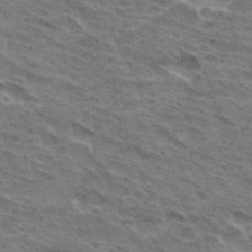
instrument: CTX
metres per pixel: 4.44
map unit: Hto
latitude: 32.6490
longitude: -44.9891
